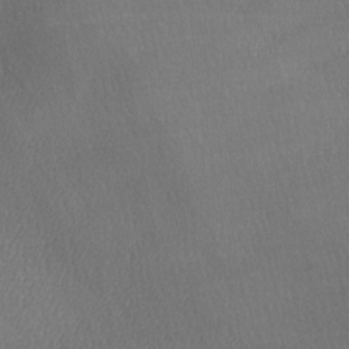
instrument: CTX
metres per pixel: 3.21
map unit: Ave
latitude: -6.8597
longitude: -122.9892
